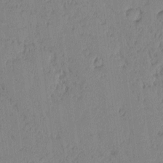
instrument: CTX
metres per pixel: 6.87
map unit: lAvf
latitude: -1.9367
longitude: -105.4616
